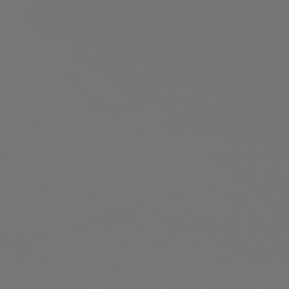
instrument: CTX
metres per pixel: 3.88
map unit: Ap
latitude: -78.7463
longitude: -60.3845
